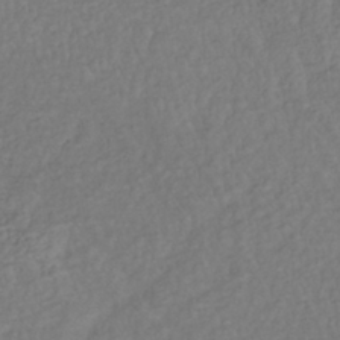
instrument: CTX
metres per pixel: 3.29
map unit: lHb
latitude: -38.6708
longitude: 70.5007
